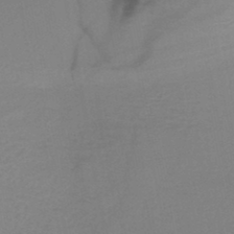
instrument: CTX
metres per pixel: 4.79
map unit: HNb
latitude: -46.1039
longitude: -40.8946
